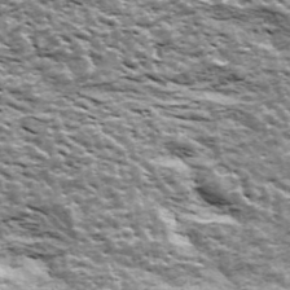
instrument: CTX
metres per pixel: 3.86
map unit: Ave
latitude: 42.7057
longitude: -111.8206
